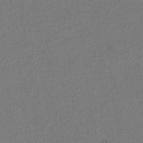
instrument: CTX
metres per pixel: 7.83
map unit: lAvf
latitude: 8.9703
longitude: 166.0094
